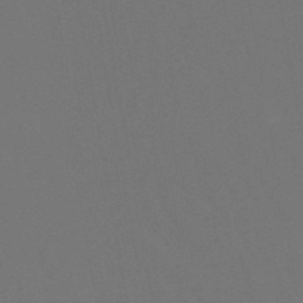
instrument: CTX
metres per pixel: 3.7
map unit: lHb
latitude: -47.5210
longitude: 74.6708
